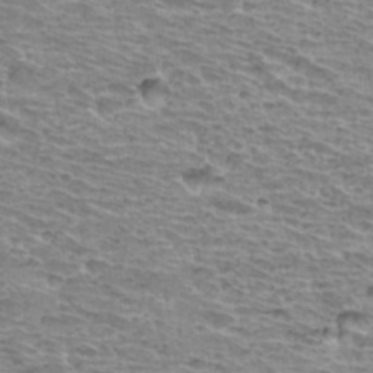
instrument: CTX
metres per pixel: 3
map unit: Hto
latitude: 33.6316
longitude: -39.8016
